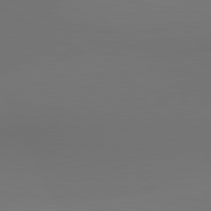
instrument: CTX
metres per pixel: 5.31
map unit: lApd
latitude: 80.4223
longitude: 155.2187
